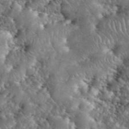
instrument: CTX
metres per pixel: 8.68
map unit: eHh
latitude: 39.9339
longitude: -57.6315
